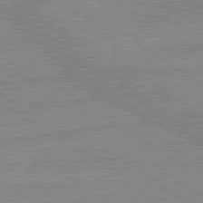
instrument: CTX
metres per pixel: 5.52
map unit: lApd
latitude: 80.1389
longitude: -174.4223
